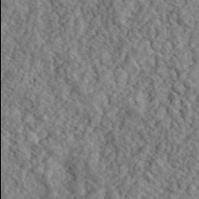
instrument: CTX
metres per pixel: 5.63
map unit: lHvf
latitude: 40.5545
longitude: -85.9906
